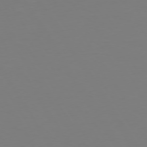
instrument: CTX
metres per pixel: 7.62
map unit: Hpe
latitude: 72.9703
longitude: -122.5735
